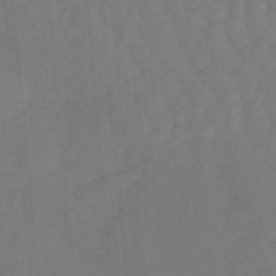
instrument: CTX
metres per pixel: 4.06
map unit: lHb
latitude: -48.8408
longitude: 83.5210
